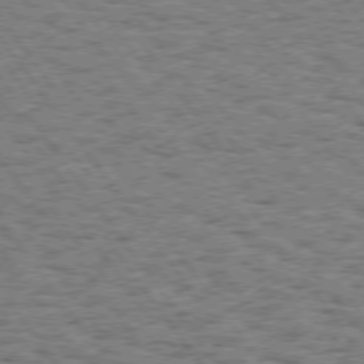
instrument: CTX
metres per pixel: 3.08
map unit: Hpe
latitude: 74.2334
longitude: -135.1025
